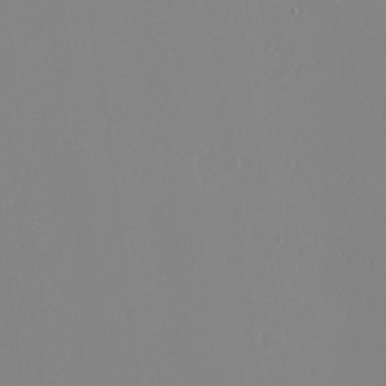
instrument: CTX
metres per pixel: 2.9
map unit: Nhu
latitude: -4.4440
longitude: -81.8961
